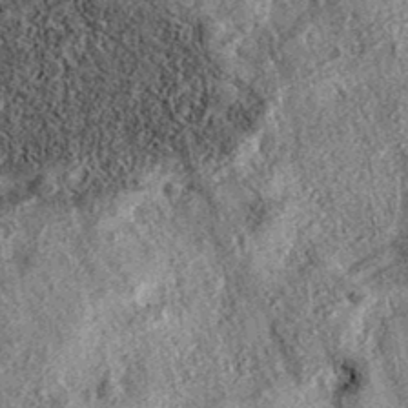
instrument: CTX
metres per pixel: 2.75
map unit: eAb
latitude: 37.0647
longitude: 108.0850
